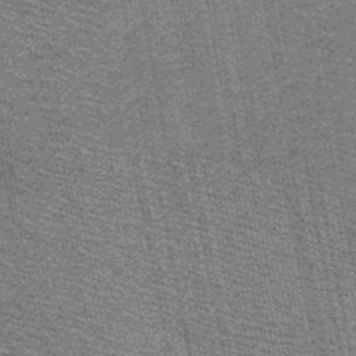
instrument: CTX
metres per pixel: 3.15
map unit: HNb
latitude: -49.1431
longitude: -41.1403
